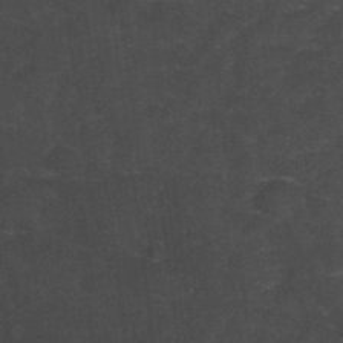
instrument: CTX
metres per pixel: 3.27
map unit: Hto
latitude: 35.2159
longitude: -53.1025
